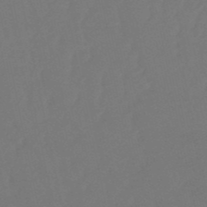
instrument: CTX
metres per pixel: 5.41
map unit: eHb
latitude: -50.6140
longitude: 77.6344
